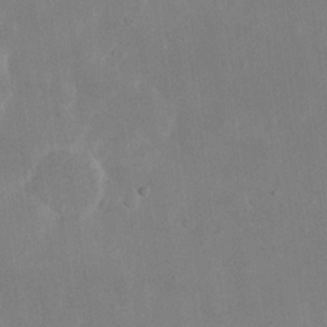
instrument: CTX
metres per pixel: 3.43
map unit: eHh
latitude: 19.2726
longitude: -71.0269
